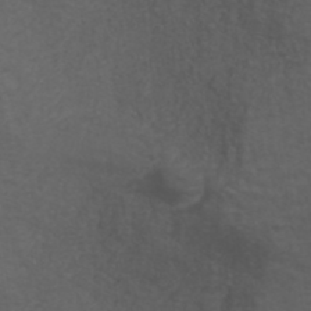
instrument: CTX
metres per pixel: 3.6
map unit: ANa
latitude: 38.8569
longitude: 23.5021
